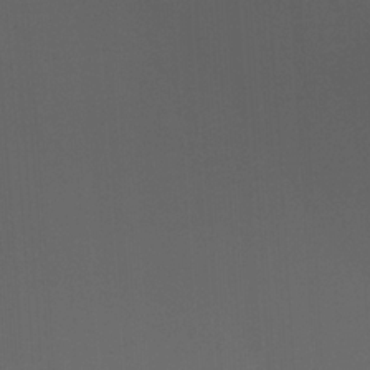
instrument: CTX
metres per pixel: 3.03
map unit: Ht
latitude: -4.4818
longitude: -62.5924
